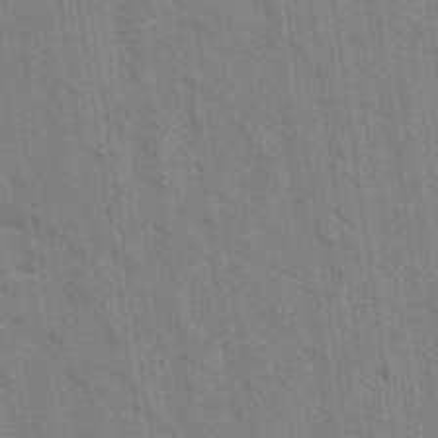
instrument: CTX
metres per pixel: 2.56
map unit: Aa
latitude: 32.1956
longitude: -139.7261
